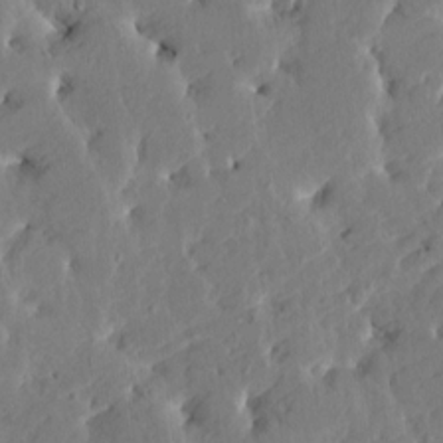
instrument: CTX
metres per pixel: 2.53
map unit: HNhu
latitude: 5.9717
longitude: -5.2726
